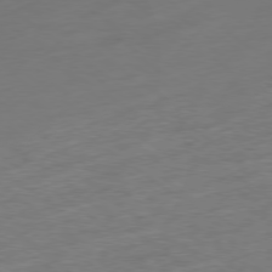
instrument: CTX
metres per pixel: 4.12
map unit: Ap
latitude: -78.9541
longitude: -67.9906
